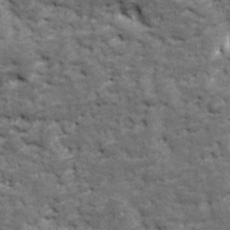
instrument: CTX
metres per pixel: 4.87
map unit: Ave
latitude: 17.2726
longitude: -135.5749
